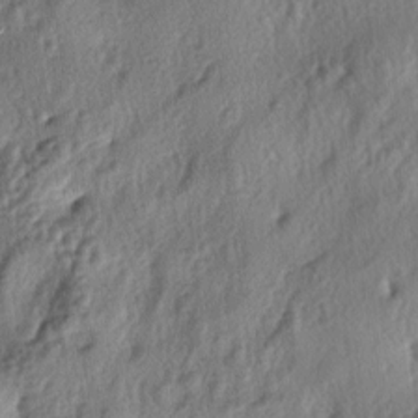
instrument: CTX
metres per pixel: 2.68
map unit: lAa
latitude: -5.6344
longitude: -124.8002
